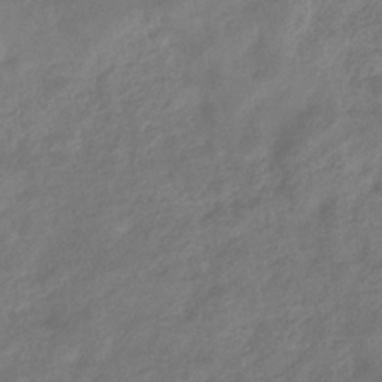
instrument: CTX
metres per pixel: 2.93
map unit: eHb
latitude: -35.5588
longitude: 81.4833
